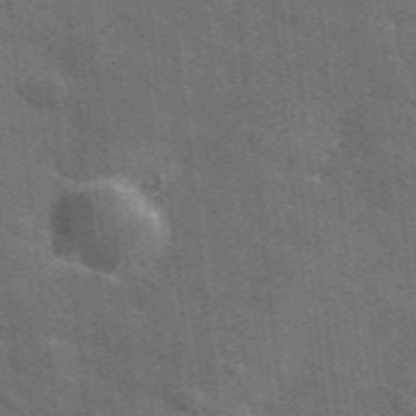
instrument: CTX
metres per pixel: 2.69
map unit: lHvf
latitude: 35.4993
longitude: -90.8758
